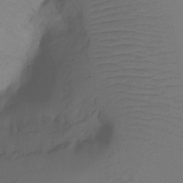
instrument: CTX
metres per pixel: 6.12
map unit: Ht
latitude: -15.8612
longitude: -49.1025
